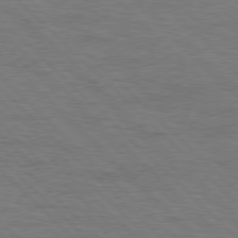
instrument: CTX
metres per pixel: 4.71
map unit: Hpe
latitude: 77.2348
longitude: -151.9150
